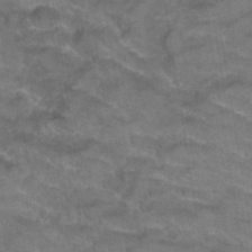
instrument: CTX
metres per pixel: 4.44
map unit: Hto
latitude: 39.1781
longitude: -42.2901
